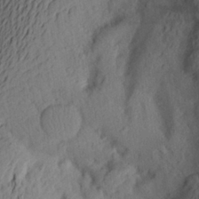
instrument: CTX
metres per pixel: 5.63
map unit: Aa
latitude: 26.4034
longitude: -146.4223
